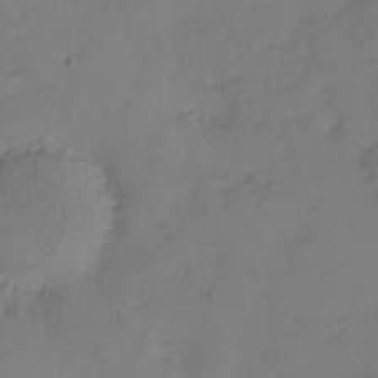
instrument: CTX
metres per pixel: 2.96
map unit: eHh
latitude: -8.5007
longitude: -67.3859
